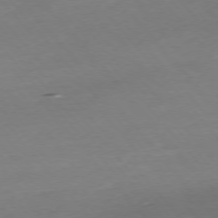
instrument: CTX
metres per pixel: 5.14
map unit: Hpe
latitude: -76.3117
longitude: -15.1404
